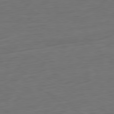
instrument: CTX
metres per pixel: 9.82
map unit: Ap
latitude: -81.6533
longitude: -75.8394
